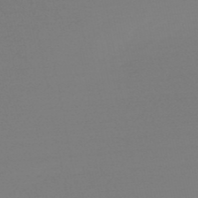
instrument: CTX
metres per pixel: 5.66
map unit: HNb
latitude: -49.9367
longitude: -43.0459
